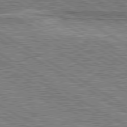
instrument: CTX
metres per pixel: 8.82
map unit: lApd
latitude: 80.1578
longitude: 172.1795
